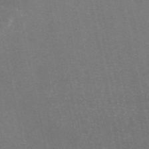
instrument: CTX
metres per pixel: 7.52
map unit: eAb
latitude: 46.9892
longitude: 115.8233
